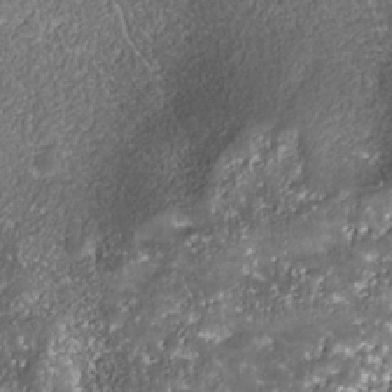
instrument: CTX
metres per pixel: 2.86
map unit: Nhe
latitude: -36.6707
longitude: -87.5749
